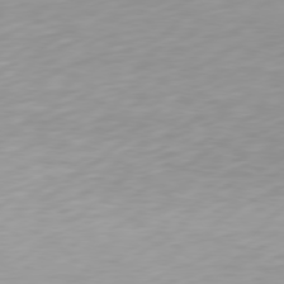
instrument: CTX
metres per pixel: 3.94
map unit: Hpe
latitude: 77.8961
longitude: -167.4993
